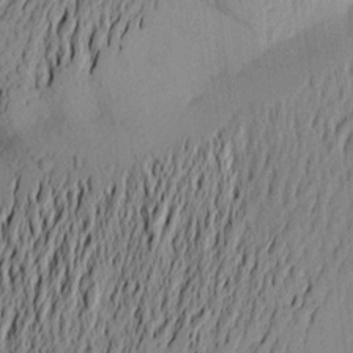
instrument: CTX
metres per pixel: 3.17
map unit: Aa
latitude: 21.4427
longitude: -148.7057
